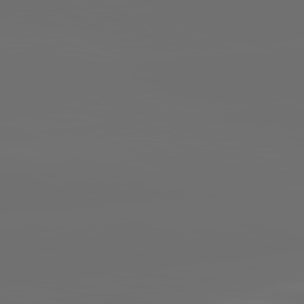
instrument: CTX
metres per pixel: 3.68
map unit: lApd
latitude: 82.0822
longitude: -164.8002
